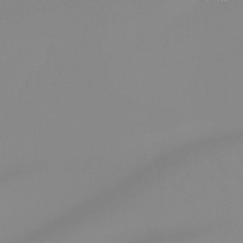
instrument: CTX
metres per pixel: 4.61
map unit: lHb
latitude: -48.3496
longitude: 74.3307
